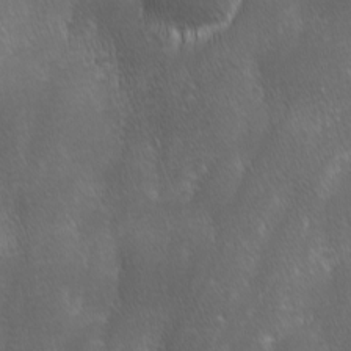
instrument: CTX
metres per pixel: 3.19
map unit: Ave
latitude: -0.5196
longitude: -113.0269
